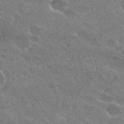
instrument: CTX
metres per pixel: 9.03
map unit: Hto
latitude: 26.2712
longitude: -36.7435
